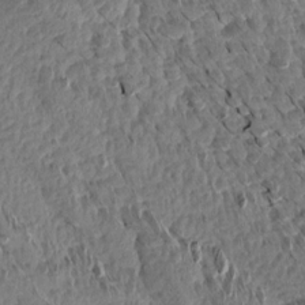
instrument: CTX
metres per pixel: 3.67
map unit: Aa
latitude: 14.1200
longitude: -144.0822
